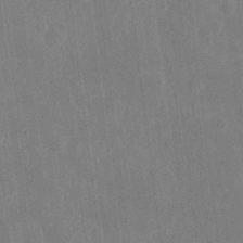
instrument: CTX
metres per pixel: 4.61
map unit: eHh
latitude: 4.6301
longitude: -72.9325
